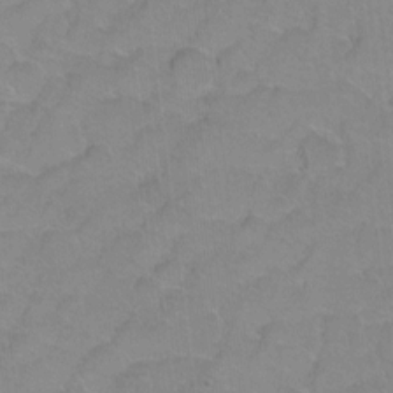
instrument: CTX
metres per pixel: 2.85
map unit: Hto
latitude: 2.5168
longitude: -32.8947
